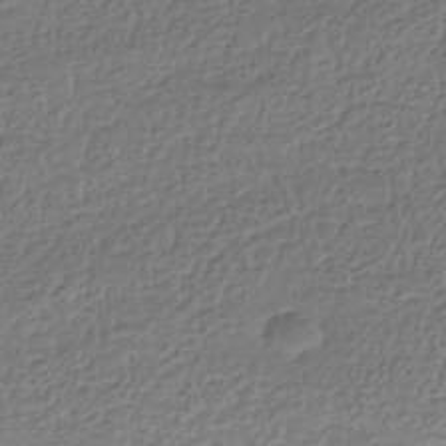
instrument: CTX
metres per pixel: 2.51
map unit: HNhu
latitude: -42.2172
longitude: 107.3132
